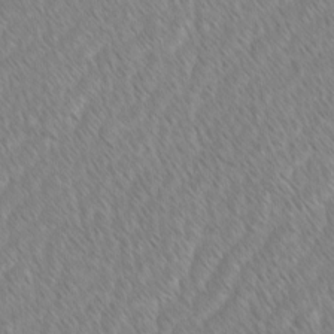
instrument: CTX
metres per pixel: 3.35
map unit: lAvf
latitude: -1.4833
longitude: -114.3089
